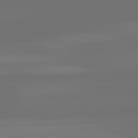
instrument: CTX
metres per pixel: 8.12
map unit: lApd
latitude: 83.1970
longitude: -132.6679
